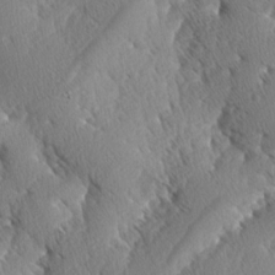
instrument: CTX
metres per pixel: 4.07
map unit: lAa
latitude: -3.5966
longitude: -129.7261
